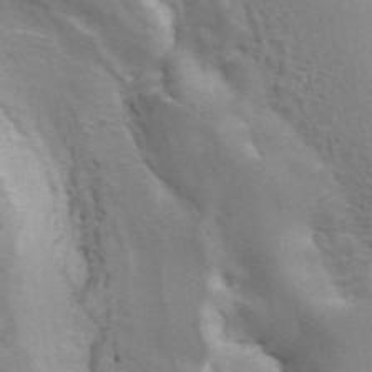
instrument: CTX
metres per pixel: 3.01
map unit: ANa
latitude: 45.1592
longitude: 25.8233
